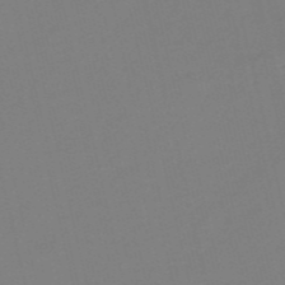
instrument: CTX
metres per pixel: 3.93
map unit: HNb
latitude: -55.3888
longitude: -38.7624
